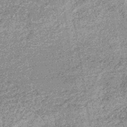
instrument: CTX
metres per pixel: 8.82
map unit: lHb
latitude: -36.8597
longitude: 65.7856
